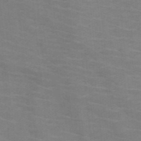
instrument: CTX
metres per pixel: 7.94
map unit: HNb
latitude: -46.8408
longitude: -45.8583
